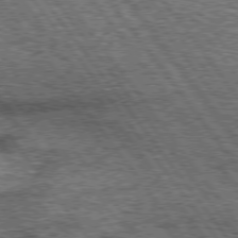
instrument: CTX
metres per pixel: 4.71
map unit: Hpe
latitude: 75.1592
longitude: -156.1199
